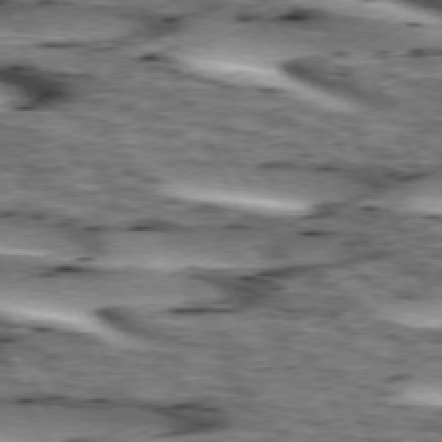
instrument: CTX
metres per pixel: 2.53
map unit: lApd
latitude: 73.6883
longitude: -54.5735
